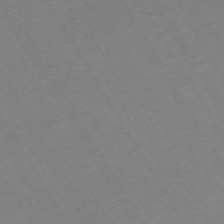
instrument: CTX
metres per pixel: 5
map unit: Hpe
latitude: -72.8219
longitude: 9.4454
